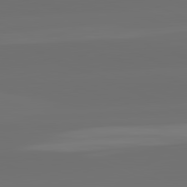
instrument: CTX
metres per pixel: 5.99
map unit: lApd
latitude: 82.2333
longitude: -167.2159
